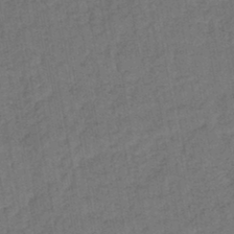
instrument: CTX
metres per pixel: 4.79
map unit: lHb
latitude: -43.2375
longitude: 61.1242
